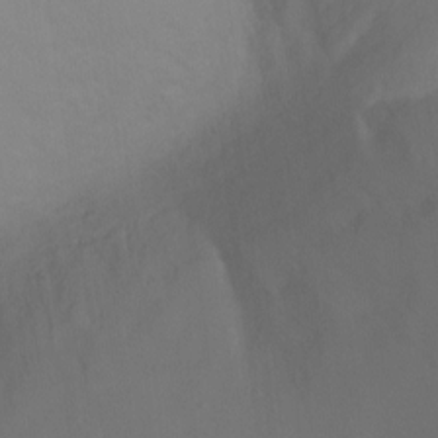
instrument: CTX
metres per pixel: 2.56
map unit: Ht
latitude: -4.5762
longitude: -27.7828
